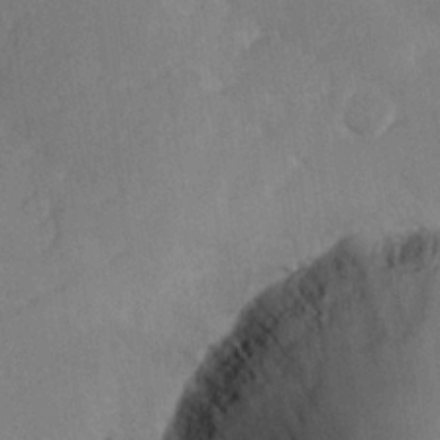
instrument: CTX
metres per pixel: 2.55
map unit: Hve
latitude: 24.2144
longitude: 145.0109
